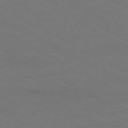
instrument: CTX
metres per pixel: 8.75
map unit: Ap
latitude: -79.8611
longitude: -82.6301
